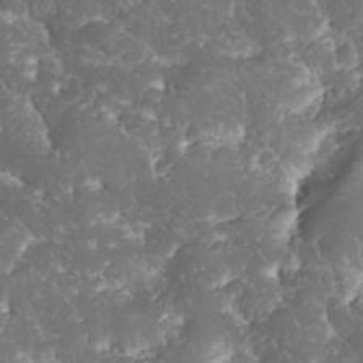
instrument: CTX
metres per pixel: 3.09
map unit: eHh
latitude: 34.6490
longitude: -64.4979
